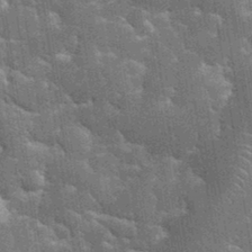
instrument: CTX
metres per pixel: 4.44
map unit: eHh
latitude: 34.6868
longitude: -65.5749
